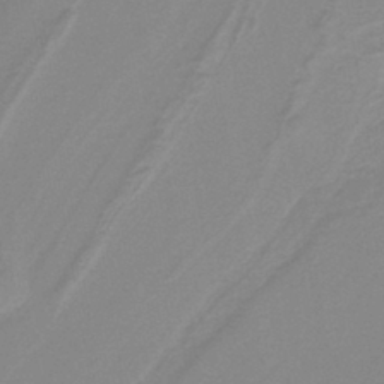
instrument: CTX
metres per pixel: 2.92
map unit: lHb
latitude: -40.4818
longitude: 52.3495
